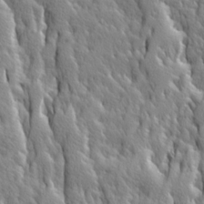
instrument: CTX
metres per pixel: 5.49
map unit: Ave
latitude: 14.2145
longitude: -133.0081
